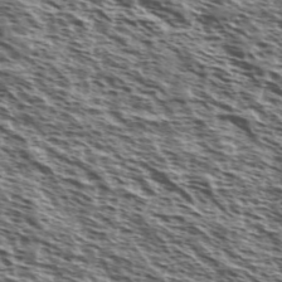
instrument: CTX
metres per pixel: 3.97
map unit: Ave
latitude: 37.9717
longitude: -110.8002
